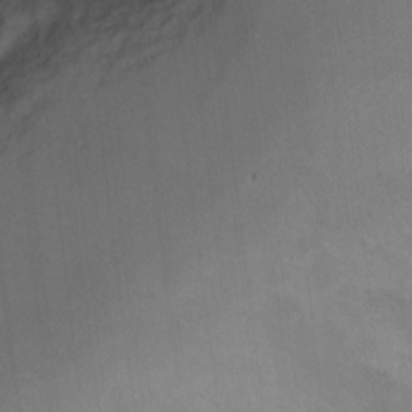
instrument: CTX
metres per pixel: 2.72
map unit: Ht
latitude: 5.0647
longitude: -36.8380
